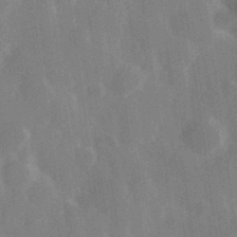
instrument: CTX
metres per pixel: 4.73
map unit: Hve
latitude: 28.4601
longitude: 147.3132
